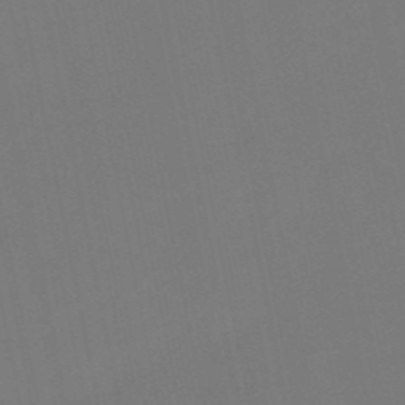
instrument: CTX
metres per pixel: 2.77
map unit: eHb
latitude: -50.4629
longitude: 69.2187
